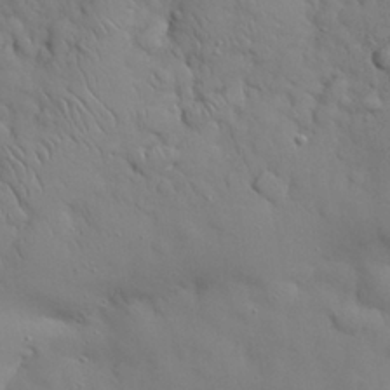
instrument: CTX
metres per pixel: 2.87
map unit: Nhu
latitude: 28.4034
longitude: -68.7057
